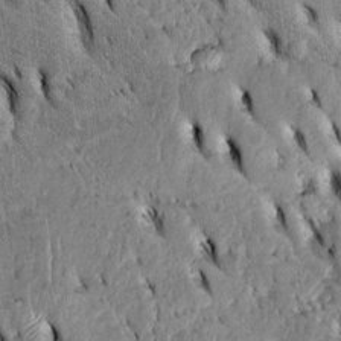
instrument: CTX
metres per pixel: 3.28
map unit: Htu
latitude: -3.4643
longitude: 151.8989
